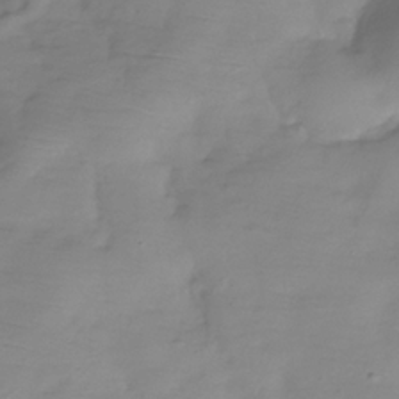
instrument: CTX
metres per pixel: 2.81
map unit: Hve
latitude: -32.1417
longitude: 91.1998
